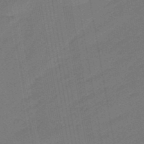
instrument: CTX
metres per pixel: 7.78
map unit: eHb
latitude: -47.7288
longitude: 88.2550
